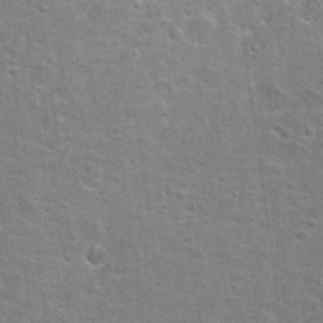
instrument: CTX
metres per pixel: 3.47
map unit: Hto
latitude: 23.2915
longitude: -46.9703
